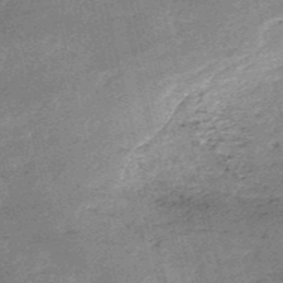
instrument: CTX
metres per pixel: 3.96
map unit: HNb
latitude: -53.3320
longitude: -40.2711
